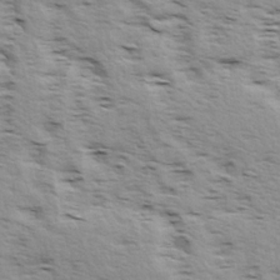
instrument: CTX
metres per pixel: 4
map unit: Ave
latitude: 15.0081
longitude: -103.6883
